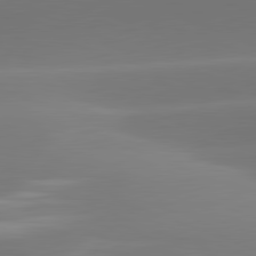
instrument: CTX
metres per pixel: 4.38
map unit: lApd
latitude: 81.7261
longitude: -162.8002
